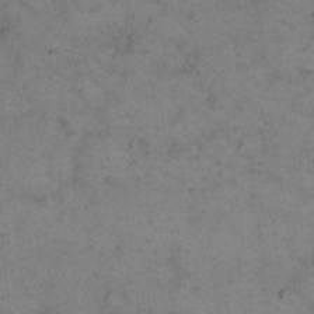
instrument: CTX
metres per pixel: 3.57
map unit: eHh
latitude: 15.5372
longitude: -63.6505
